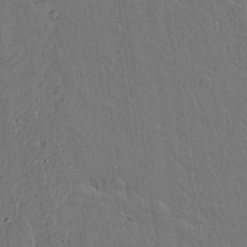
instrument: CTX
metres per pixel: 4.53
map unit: lAvf
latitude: 15.2348
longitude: -127.1403
